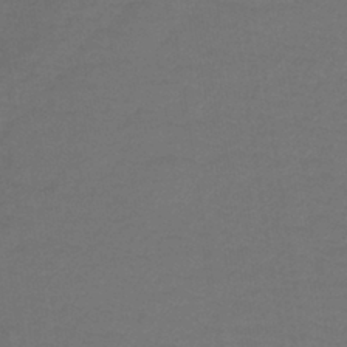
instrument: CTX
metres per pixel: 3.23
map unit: lHb
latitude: -41.7100
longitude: 52.4440
